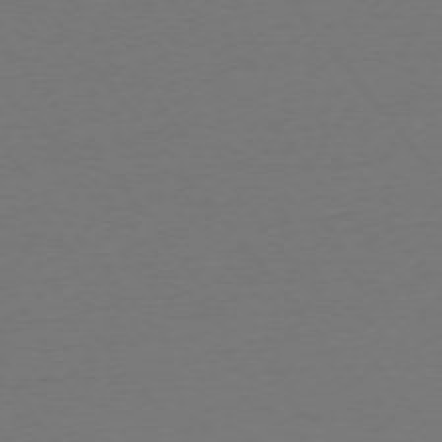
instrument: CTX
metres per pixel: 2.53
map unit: Ap
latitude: -75.5588
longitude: -94.0822
